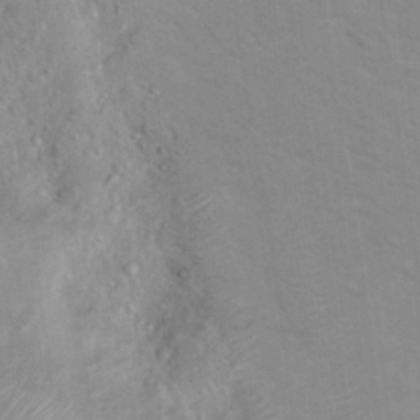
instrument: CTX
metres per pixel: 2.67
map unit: Nhu
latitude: 16.0633
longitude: -30.2523
